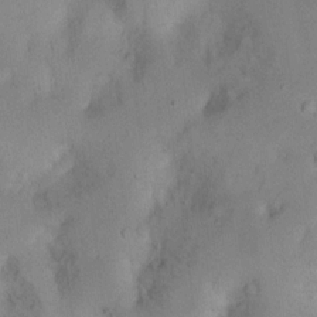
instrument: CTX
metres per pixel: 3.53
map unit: Ht
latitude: 10.3845
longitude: -40.0633
